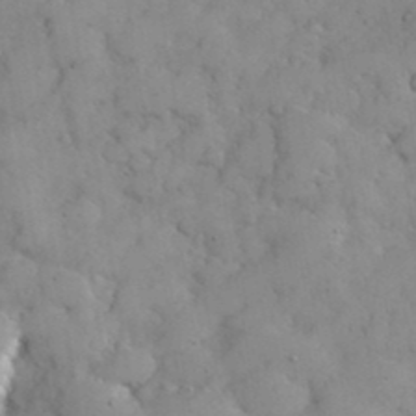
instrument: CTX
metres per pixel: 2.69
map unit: eHh
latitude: 38.2522
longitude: -67.6882
